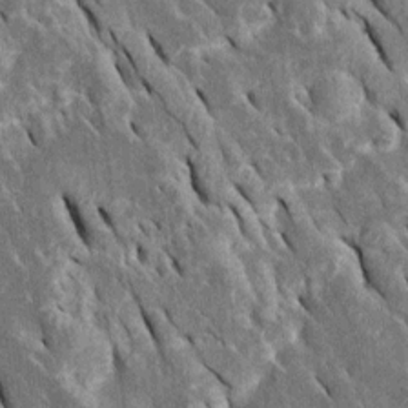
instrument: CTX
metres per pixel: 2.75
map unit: Htu
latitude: -0.7275
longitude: 149.1431
